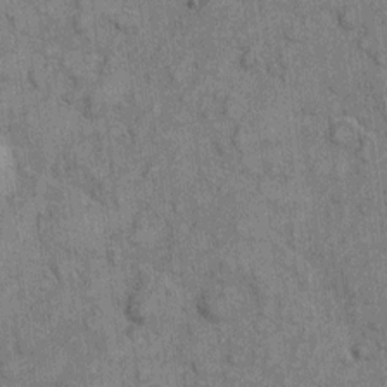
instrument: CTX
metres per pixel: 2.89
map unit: eHh
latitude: 6.7057
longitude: -64.6113
